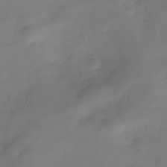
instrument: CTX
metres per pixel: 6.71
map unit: Hve
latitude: -31.6911
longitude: 94.4440
